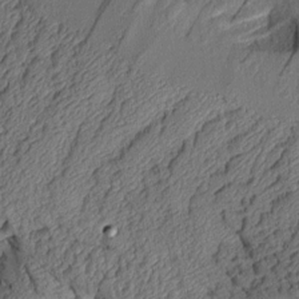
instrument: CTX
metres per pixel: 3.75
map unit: Aa
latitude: 9.1403
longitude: -128.5546
